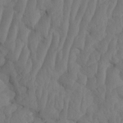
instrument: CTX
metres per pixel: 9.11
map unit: HNhu
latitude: -1.8423
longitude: 14.0472
